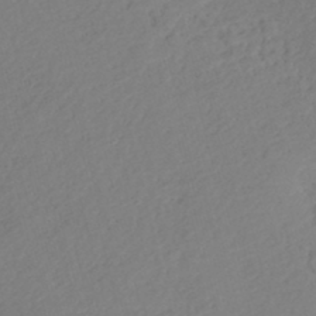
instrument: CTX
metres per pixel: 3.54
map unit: Nhe
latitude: -46.6140
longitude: -172.1010
